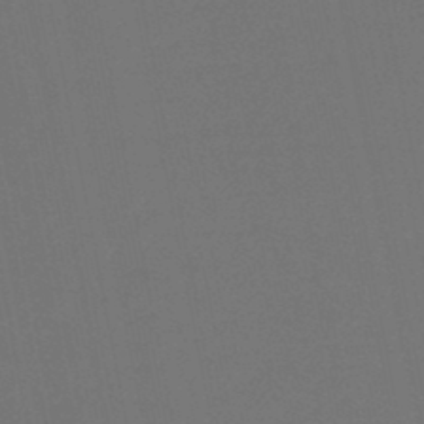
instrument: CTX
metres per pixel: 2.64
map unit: lHb
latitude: -47.0297
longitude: 68.8974
